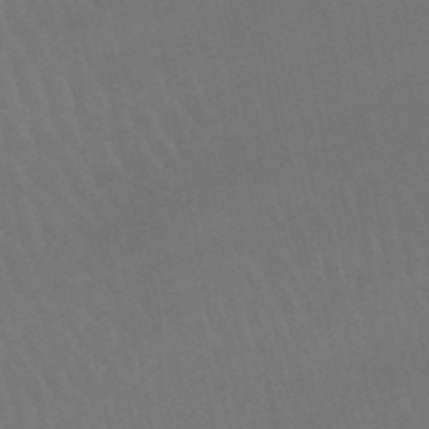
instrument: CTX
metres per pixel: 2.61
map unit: lHb
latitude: -46.1983
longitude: 77.2754
